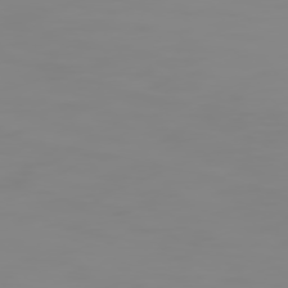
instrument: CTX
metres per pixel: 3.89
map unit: Hpe
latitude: 75.0081
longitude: -128.6679
